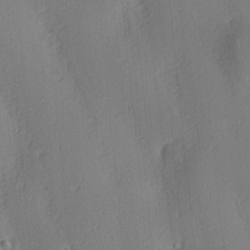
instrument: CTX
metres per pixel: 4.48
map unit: lAa
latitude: 3.8394
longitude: -111.9339
